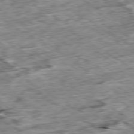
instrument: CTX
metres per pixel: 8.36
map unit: Ap
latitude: -79.9556
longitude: -84.6113
